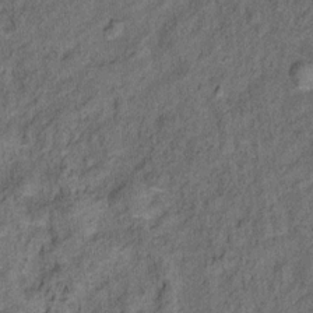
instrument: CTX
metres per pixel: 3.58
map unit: Ht
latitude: 10.1767
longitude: -39.7072
